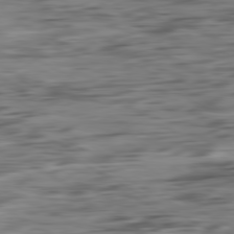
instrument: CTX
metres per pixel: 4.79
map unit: Ap
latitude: -80.9731
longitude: -96.7057
